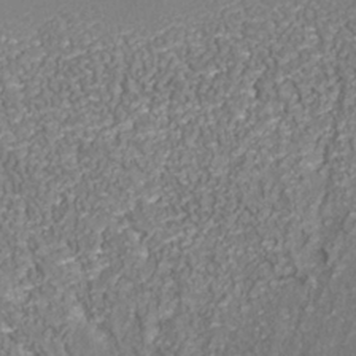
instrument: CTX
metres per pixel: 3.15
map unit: Nhu
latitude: -39.0109
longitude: -84.4034
